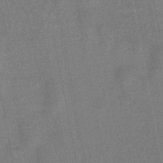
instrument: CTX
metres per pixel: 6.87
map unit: lHb
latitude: -49.2376
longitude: 71.7100
